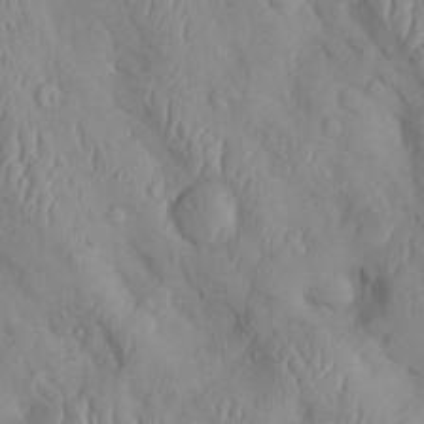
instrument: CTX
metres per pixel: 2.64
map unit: Htu
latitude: 2.1200
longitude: 148.2740
